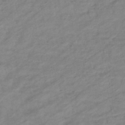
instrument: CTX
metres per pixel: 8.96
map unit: eHb
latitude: -44.1984
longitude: 85.7477
